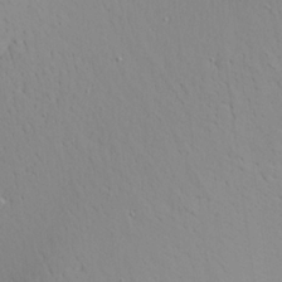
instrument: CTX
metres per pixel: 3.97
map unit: Aa
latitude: 21.3104
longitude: -143.7261
